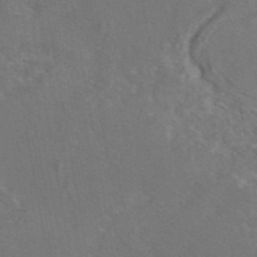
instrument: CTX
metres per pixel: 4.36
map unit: eAb
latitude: 45.8961
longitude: 109.2187
